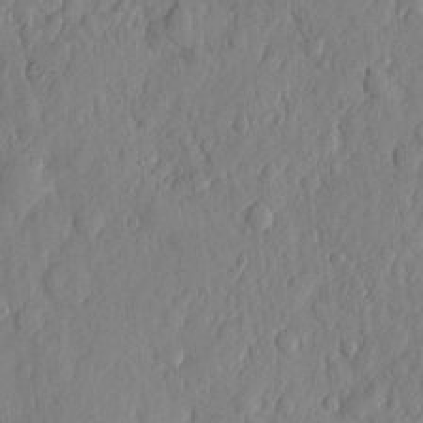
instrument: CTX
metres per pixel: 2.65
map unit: eHh
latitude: 6.4979
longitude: -73.6316
